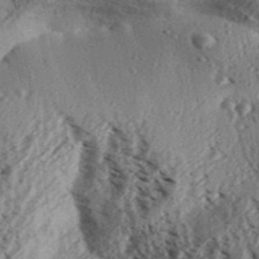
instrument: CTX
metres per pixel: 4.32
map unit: Aa
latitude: 31.6694
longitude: -137.0270
